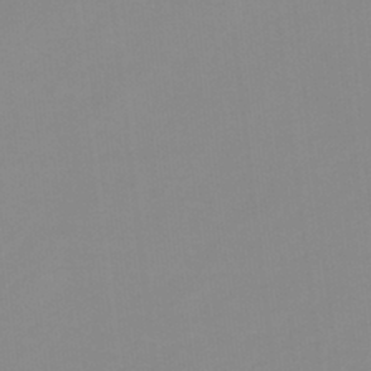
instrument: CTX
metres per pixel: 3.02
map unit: HNb
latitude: -33.7478
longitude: 57.8800
